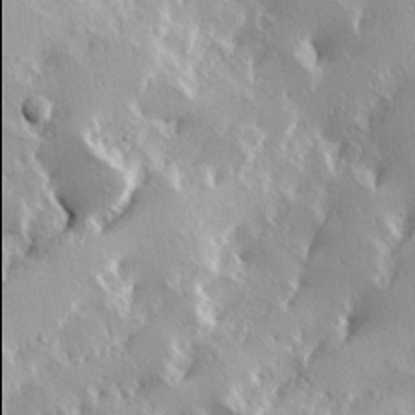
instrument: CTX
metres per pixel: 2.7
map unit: Hve
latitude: 23.8205
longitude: 146.0094
